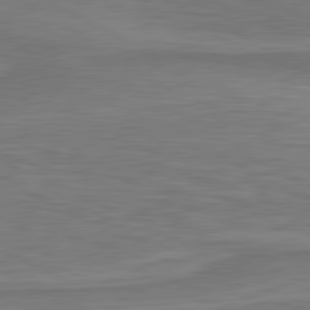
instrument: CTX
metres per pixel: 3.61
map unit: lApd
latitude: 81.1403
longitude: 172.9730
